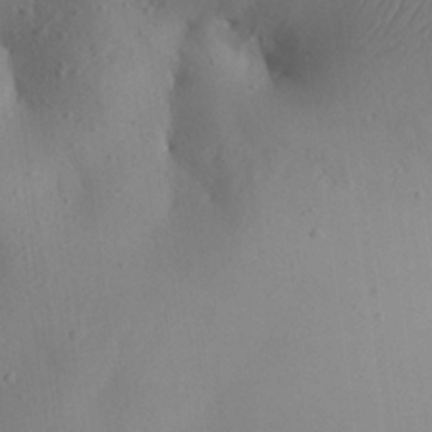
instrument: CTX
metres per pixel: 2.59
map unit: Aa
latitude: 25.4615
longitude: -143.8772
